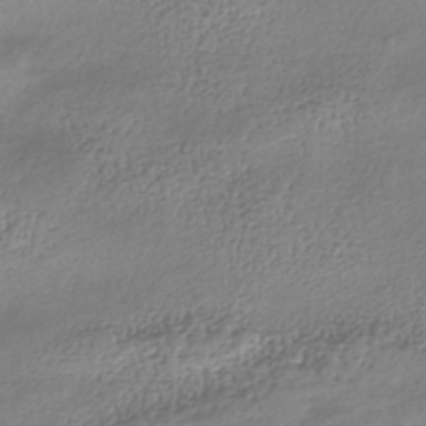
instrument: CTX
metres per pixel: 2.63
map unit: lHb
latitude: -38.7274
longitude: 68.1038
